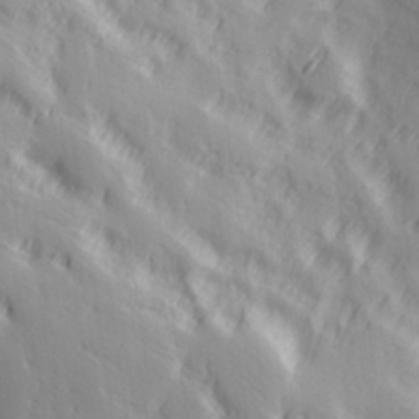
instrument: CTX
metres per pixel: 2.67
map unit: Hve
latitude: 32.7435
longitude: 149.7856
